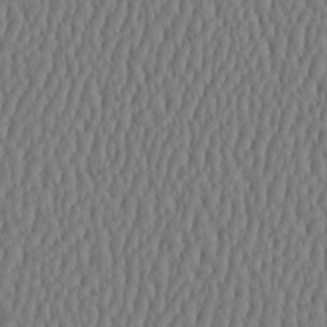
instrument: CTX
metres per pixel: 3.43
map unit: HNhu
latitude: -3.7666
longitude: 13.5210
